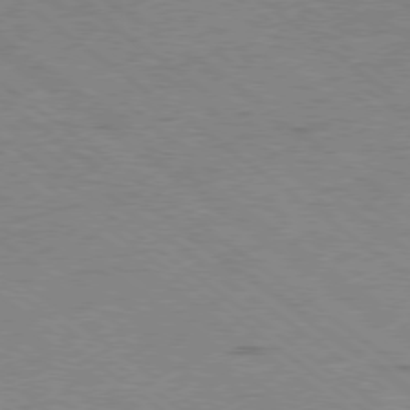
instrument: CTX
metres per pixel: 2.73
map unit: Ap
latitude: -78.8786
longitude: -99.6316
